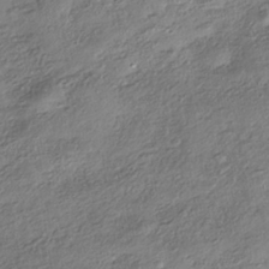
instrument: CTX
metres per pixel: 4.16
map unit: HNhu
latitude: -40.7463
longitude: 107.7100
